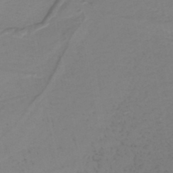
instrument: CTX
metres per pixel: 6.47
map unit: lHb
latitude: -38.3684
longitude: 55.7856
